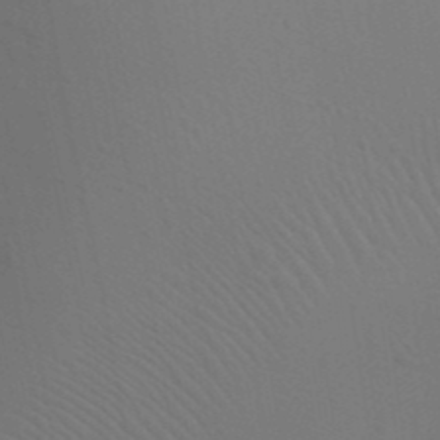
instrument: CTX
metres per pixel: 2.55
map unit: Nhu
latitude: 22.2333
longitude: -73.6694
